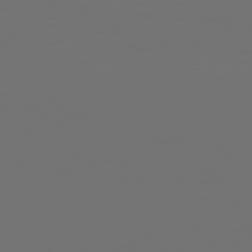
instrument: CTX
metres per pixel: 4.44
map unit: Hpe
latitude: 76.1389
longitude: -141.1781
